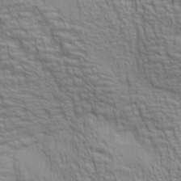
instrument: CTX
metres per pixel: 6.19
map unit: lAa
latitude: 7.2159
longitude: -115.7449
